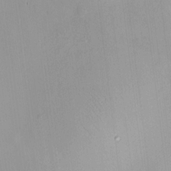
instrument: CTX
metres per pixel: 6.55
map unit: HNhu
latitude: 11.6694
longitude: 11.0298
